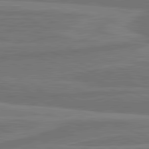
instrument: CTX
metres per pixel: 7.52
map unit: lApd
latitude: 81.8772
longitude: -171.9150
